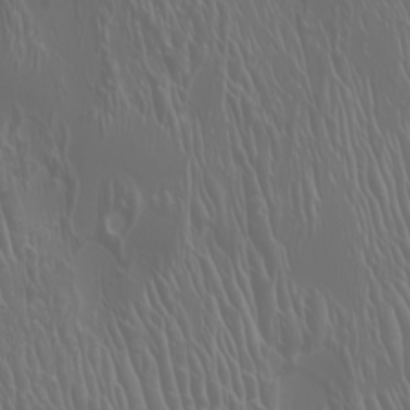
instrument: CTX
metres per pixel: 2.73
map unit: Htu
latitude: -4.7652
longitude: -89.8584
